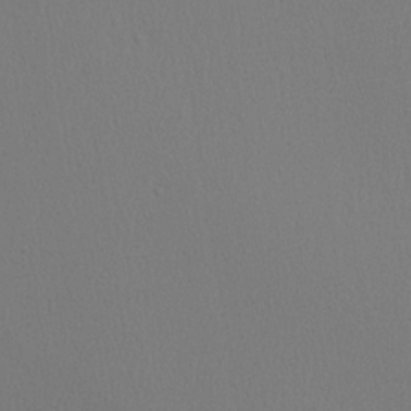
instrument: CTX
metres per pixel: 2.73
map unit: Ave
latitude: 23.7638
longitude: -135.0458
